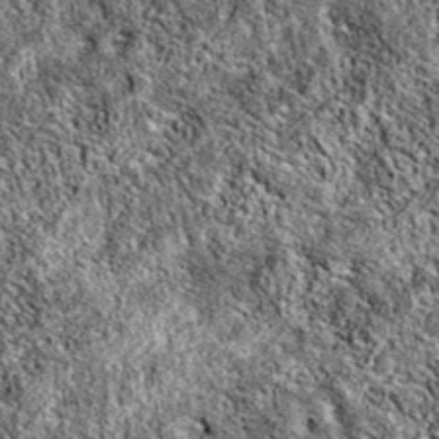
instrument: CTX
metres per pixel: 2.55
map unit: eAb
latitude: 37.8016
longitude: 111.7100
